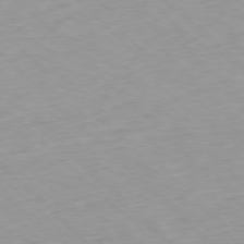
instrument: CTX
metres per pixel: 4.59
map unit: Ap
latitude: -77.2376
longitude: -90.5924
